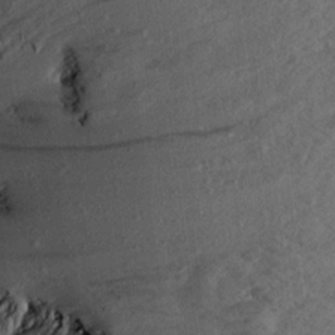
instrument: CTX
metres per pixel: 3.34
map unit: Aa
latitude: 18.4034
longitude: -145.8961
